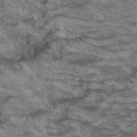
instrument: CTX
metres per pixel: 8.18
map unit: Hto
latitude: 37.5560
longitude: -43.3482
